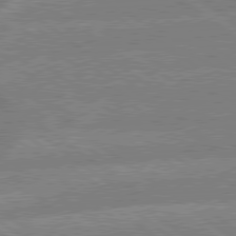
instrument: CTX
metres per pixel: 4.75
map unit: lApd
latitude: 79.3293
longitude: -160.6679
